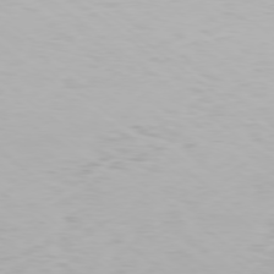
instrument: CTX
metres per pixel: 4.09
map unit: Ap
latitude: -78.1794
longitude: -94.1956
